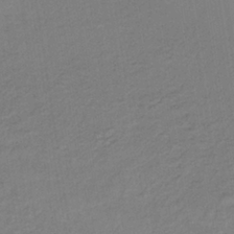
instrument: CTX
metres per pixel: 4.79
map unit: lHb
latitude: -35.6911
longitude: 67.1620
